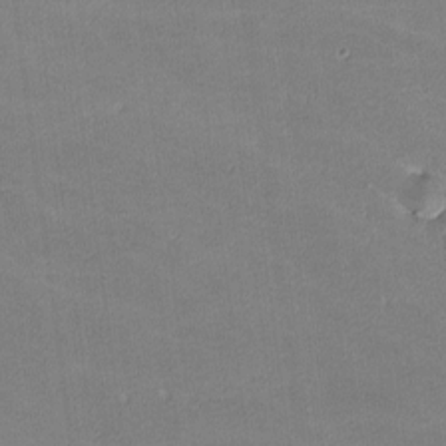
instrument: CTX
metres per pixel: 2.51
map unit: lHvf
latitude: -11.6533
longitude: -104.0255
